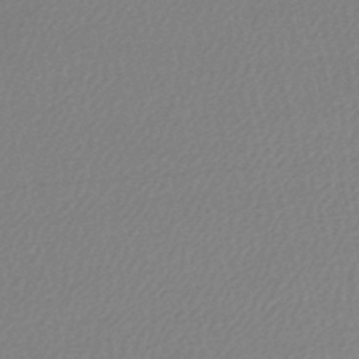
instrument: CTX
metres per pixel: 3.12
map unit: lHb
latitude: -47.1998
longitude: 67.8989
